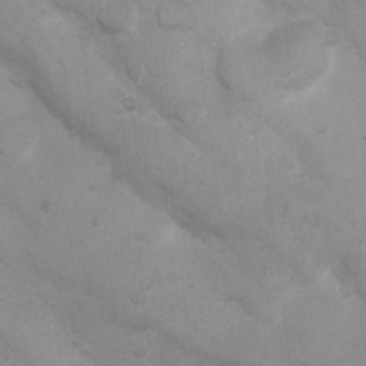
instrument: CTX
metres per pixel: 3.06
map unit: Ht
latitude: 3.2726
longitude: -27.1592
